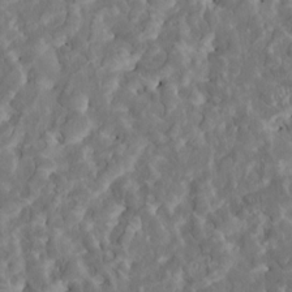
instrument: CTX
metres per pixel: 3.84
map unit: HNhu
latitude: 5.1403
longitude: 10.0661
